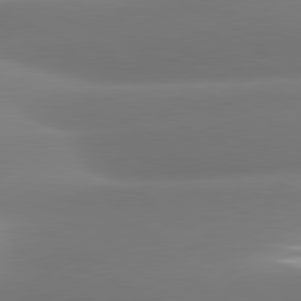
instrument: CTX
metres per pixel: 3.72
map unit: lApd
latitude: 81.1592
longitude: -161.9717
